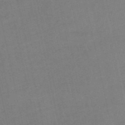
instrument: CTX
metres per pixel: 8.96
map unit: HNb
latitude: -54.4440
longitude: -46.1389
